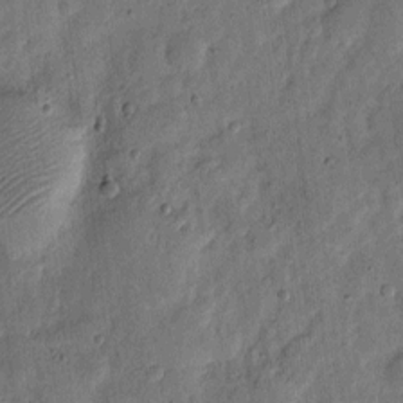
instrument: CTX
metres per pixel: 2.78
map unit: eHh
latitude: 6.0444
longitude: -71.3481
